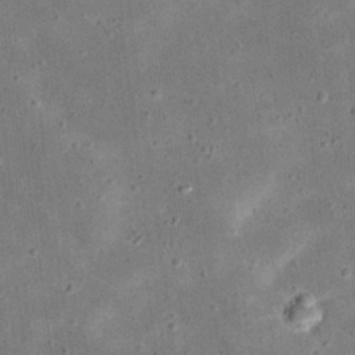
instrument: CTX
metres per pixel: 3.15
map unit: eHh
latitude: 21.4238
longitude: -66.6301
